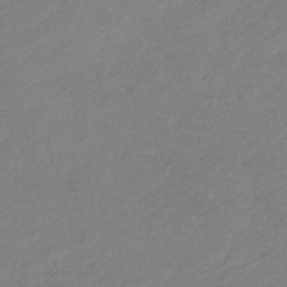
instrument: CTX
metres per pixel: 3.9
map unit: lHb
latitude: -37.4643
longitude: 72.1417
